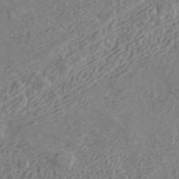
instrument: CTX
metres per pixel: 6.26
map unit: ANa
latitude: 41.7827
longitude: 30.0094
